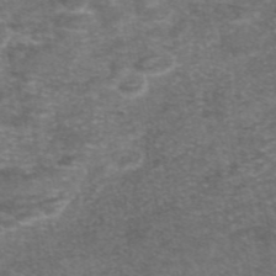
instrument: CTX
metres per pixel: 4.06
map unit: eAb
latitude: 46.8002
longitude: 104.2928
